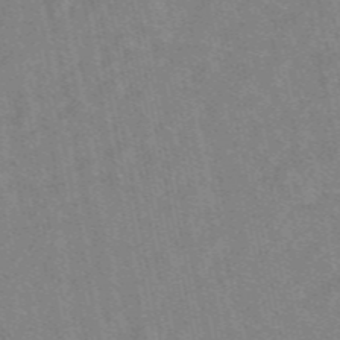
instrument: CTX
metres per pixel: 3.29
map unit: eAb
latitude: 49.1025
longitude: 120.8786
